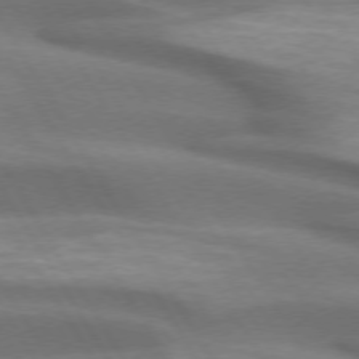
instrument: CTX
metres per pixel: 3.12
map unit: lApd
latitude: 73.8584
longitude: -51.4237
